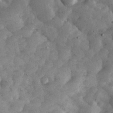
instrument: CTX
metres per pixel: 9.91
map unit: eHh
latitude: 34.7246
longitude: -68.9514
